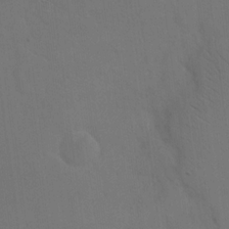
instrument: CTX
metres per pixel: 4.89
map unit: eHh
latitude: 17.8017
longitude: -66.1766
